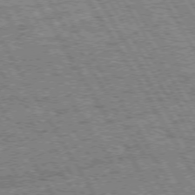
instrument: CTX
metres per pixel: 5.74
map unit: Hpe
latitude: 72.4223
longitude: -127.7450
